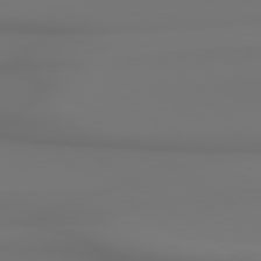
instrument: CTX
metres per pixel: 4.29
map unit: Hpe
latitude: 78.8380
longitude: -136.8380
